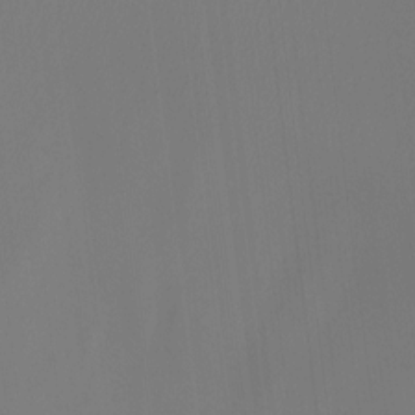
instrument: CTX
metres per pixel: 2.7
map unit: Htu
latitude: -12.5196
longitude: -46.3845
